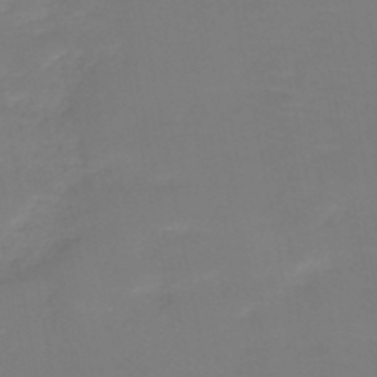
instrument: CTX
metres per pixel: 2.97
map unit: HNb
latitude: -50.3117
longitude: -50.4601
